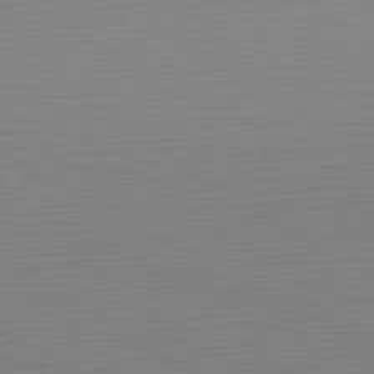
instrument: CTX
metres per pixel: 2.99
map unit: Hpe
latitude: -82.2928
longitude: 9.9745
